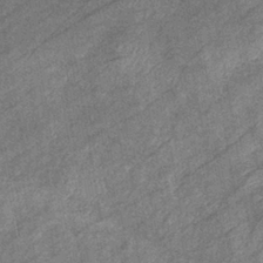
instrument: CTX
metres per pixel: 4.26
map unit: eHb
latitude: -38.2173
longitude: 77.8422
